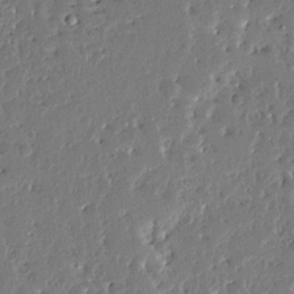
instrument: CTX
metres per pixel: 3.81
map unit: Ave
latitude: 13.5371
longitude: -137.8395
